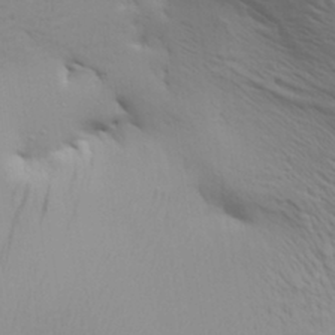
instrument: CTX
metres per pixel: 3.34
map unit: Aa
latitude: 30.1578
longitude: -134.5357
